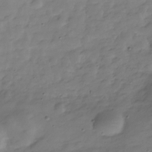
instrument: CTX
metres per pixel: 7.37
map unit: Hve
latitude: -30.0850
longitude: 91.6911
